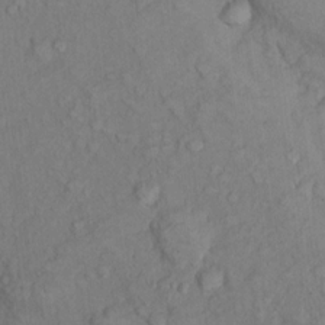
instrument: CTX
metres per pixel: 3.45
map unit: Nhu
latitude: 13.5182
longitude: -29.2348
